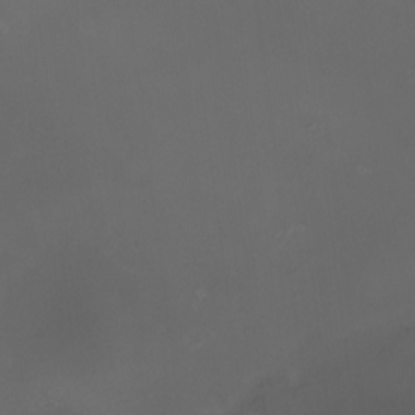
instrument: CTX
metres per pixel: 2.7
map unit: HNhu
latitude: 10.1389
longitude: 12.0472
